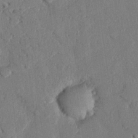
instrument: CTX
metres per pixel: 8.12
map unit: eHh
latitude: 26.7624
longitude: -81.1970
